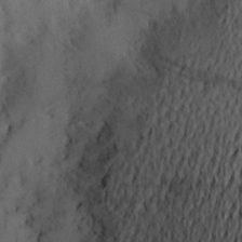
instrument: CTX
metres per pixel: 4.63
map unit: Aa
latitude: 20.6869
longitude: -145.1592
